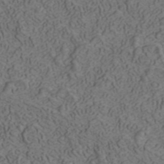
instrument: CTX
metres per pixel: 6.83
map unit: ANa
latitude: 42.3467
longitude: 30.1606
